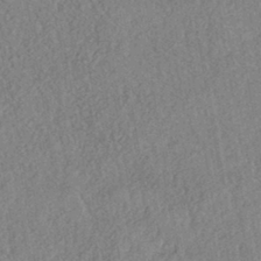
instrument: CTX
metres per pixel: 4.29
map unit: eHh
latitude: -42.5573
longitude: 118.0283
